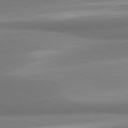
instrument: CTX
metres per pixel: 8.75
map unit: lApd
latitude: 81.0269
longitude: 167.4643
